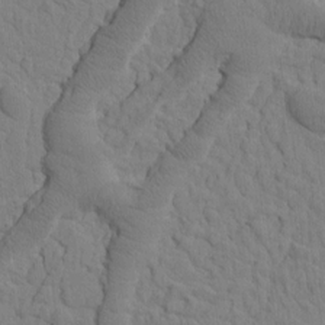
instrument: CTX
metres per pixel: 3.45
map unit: Htu
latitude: -1.9179
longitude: 172.3495
